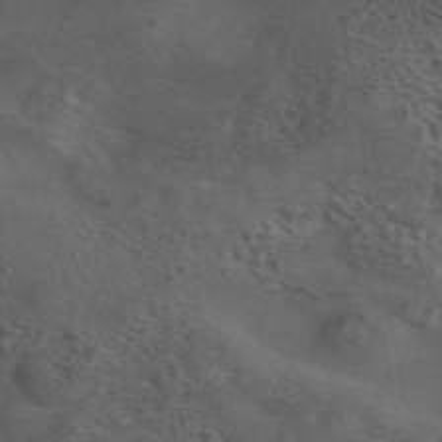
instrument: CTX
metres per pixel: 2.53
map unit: eAb
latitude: 43.9150
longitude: 103.6344
